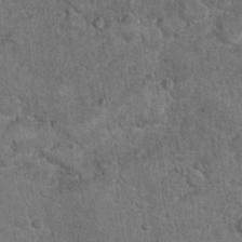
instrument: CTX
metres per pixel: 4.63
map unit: Hto
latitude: 10.6680
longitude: -36.1578
